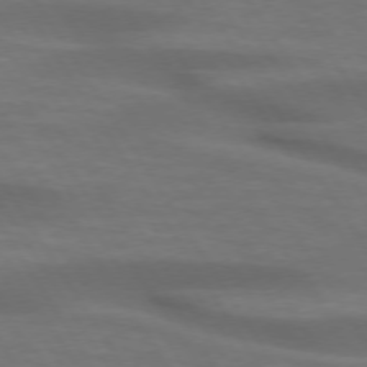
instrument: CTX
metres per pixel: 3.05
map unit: lApd
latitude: 73.8773
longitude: -52.1389
